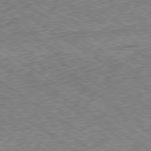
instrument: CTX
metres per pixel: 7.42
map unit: Ap
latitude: -80.1228
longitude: -51.8205
